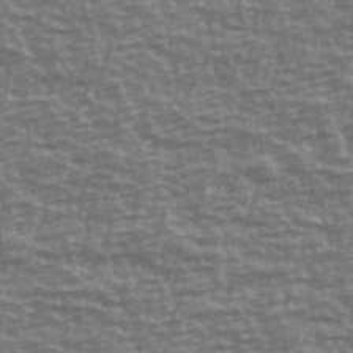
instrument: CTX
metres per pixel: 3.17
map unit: Ave
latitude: 40.7435
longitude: -114.3467
